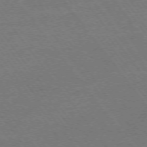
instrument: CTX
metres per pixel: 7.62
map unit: Ap
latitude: -74.7652
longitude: -82.5167
